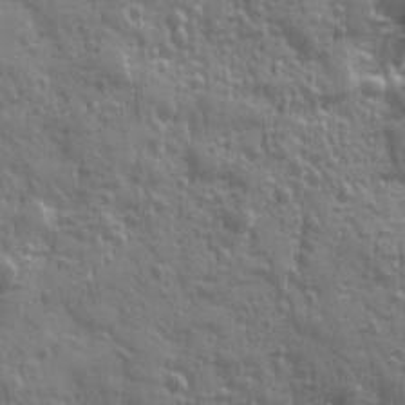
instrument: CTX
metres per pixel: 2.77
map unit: Ave
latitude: 12.3278
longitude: -103.9717
